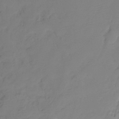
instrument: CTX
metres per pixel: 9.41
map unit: Ht
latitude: -16.1606
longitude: -43.5182
